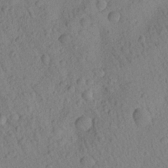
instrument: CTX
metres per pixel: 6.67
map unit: Aa
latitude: 23.2159
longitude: -139.1781
